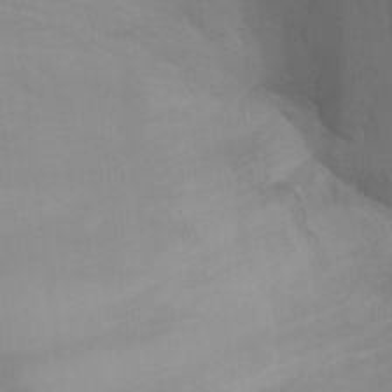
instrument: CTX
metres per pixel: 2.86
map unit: Ht
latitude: 11.4993
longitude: -40.5167
